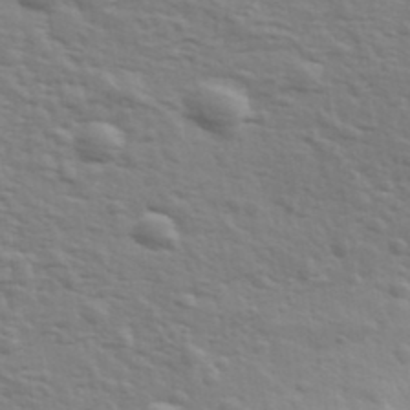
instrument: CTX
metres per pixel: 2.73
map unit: eHh
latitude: 35.6505
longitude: -80.8380
